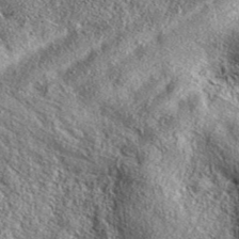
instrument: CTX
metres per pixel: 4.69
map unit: eAb
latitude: 38.6868
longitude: 109.6722
